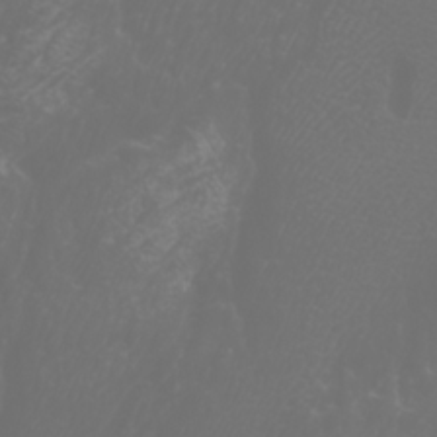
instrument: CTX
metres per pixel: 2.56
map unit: Htu
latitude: -6.9730
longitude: -73.9906
